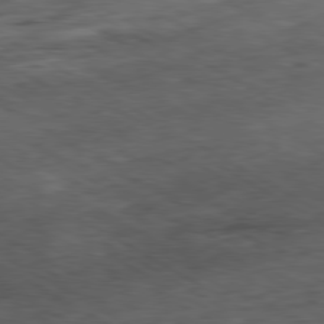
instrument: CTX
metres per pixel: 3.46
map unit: Ap
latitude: -80.4818
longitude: -74.1389
